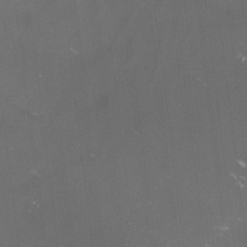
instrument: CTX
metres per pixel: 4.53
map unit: lHvf
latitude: -13.2376
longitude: -100.8002
